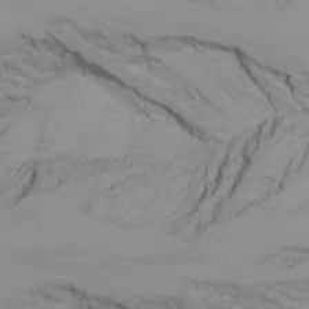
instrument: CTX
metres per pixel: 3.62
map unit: Nhu
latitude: -6.5762
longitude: -84.9136
